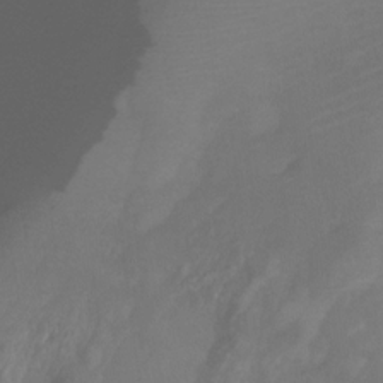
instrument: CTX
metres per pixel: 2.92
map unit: Htu
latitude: -12.7463
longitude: -47.0648
